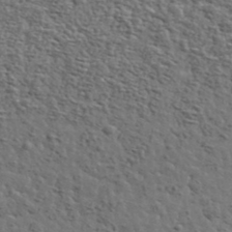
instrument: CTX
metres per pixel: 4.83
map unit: lHvf
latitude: 37.4238
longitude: -88.6302
